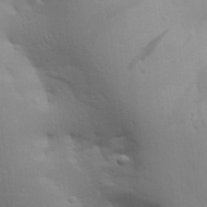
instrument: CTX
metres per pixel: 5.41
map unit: Aa
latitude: 27.1025
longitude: -136.7435
